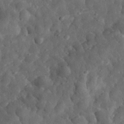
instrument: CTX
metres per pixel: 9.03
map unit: eHh
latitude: 33.4049
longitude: -78.6302
